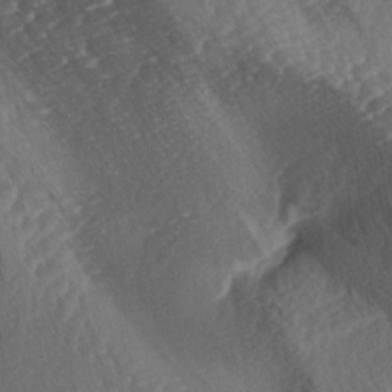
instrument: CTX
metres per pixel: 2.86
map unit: lAa
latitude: -3.5966
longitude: -127.4993
